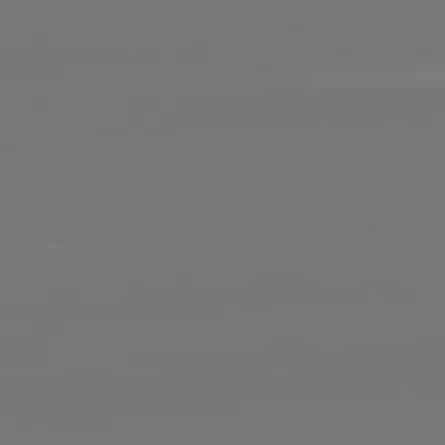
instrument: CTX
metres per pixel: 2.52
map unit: lApd
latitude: 82.5356
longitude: 154.7274
